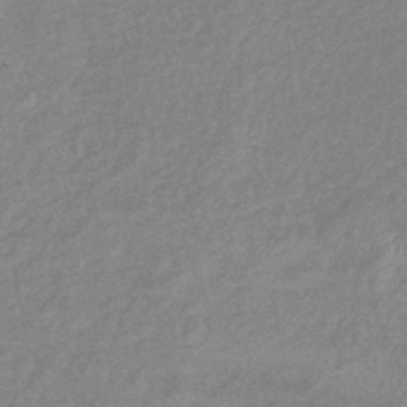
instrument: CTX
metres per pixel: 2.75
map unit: eHb
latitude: -40.5951
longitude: 80.6897
